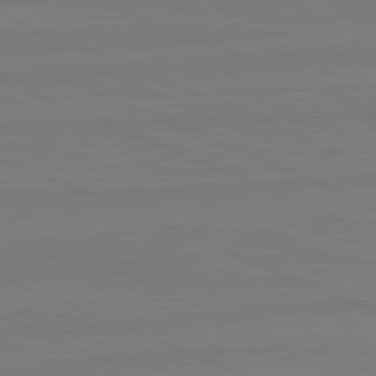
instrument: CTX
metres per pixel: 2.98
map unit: lApd
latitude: 81.8583
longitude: -178.6680
